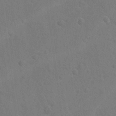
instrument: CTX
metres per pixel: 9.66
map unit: lAvf
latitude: -8.6896
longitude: -120.1767
